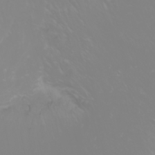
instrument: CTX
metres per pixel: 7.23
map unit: Htu
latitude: -0.4629
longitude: -77.4993
